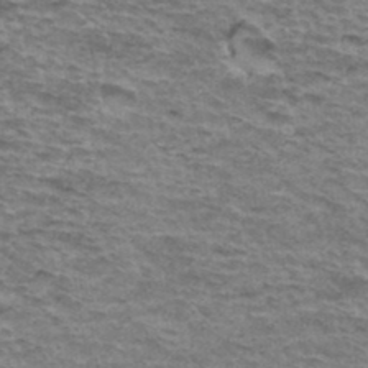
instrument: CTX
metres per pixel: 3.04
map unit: Hto
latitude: 36.5168
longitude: -43.1214
